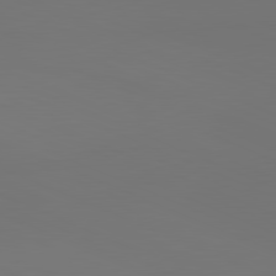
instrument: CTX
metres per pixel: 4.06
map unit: lApd
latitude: 81.4426
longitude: 146.8030
